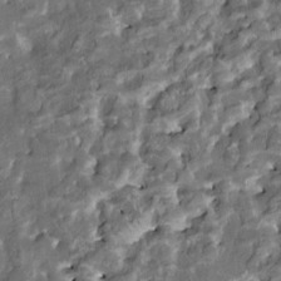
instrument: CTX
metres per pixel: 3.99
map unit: HNhu
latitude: 5.1214
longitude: 9.7100
